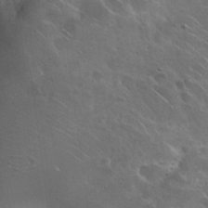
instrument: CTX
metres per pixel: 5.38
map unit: Nhu
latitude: 25.5371
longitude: -51.0269
